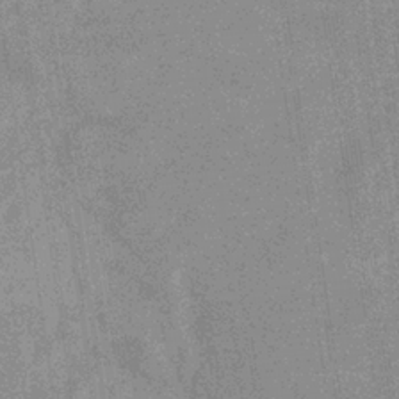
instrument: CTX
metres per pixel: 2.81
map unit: eHb
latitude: -34.0472
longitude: 73.0675
